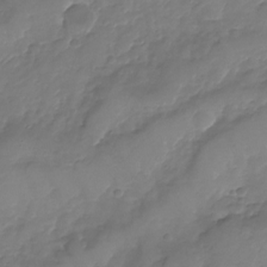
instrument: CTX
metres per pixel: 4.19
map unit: Nhu
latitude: -23.9556
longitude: -56.8757
